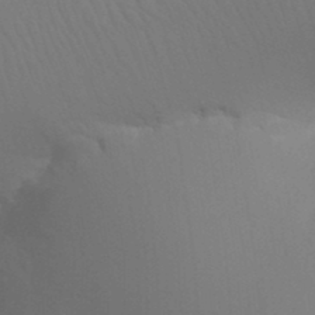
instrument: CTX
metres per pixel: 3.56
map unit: Nhu
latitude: 21.8773
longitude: -73.6316
